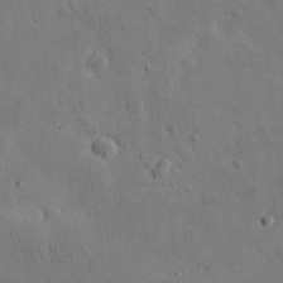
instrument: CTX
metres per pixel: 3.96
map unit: eHh
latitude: 25.6693
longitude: -67.3103
